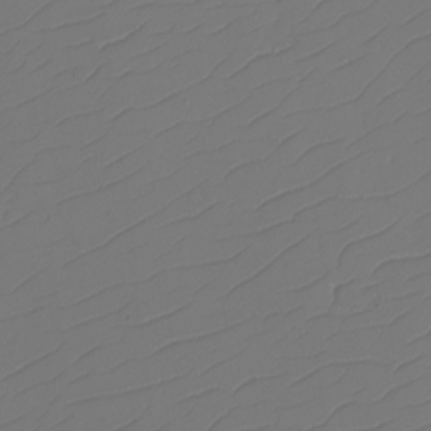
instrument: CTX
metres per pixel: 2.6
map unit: eHh
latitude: -2.5006
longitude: -74.1767
